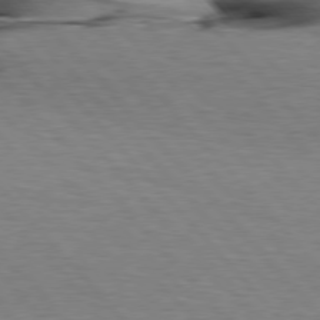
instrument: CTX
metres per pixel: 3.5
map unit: lApd
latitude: 76.3089
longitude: -87.2348
